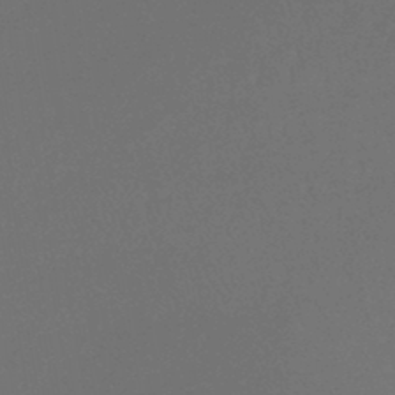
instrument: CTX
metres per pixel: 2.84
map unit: lHb
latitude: -44.2740
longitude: 74.6519
